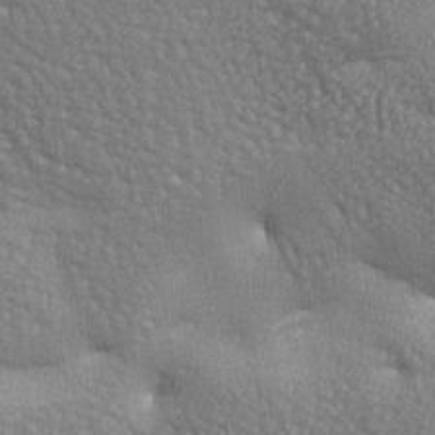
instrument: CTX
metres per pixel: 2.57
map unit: lAa
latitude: -7.7100
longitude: -125.9717
